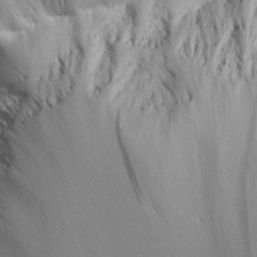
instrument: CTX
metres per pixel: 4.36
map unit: Aa
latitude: 15.4049
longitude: -141.7071
